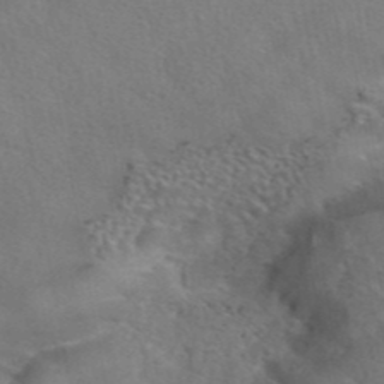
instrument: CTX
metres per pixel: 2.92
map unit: eAb
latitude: 42.4601
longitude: 104.3873
